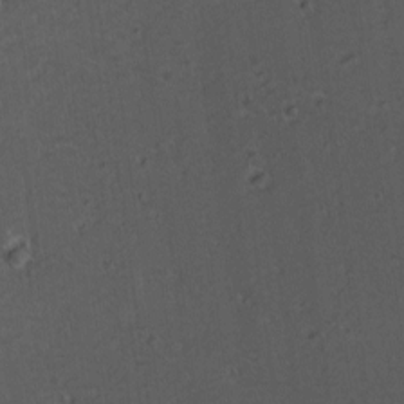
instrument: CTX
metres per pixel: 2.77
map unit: lAvf
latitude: -9.9556
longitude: -120.0444
